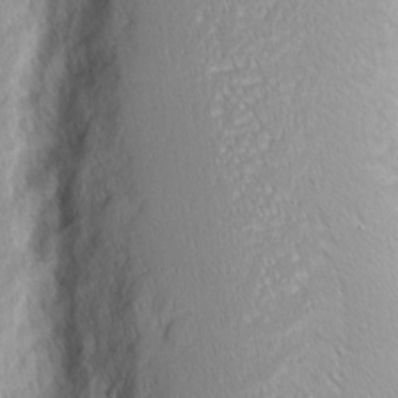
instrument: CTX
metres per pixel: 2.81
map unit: Nhu
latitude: 1.9717
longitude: -77.2159
